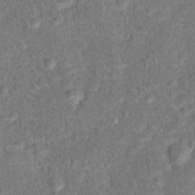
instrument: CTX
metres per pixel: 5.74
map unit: Hto
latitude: 17.6316
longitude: -42.4034
